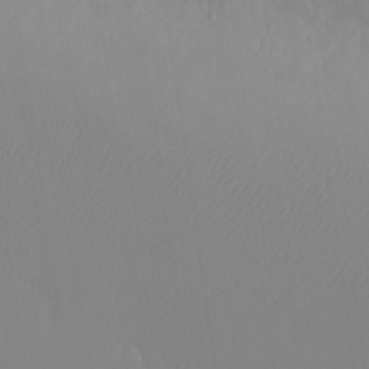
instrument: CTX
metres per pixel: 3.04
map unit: Nhu
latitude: -4.4818
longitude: -81.9150
